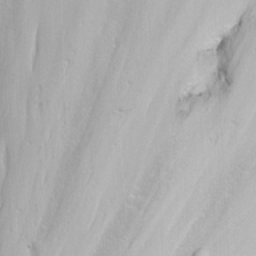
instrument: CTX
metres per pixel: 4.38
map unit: Nhu
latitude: -7.0297
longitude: -65.1403
